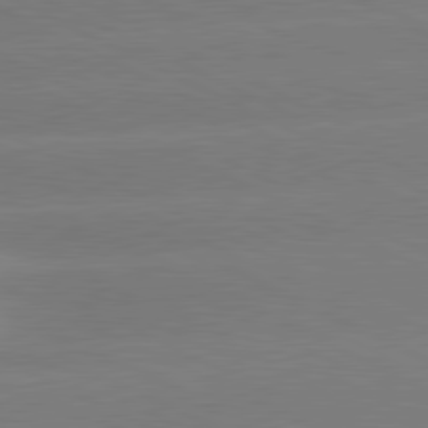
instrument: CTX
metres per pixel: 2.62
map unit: lApd
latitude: 80.9325
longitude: -154.8569
